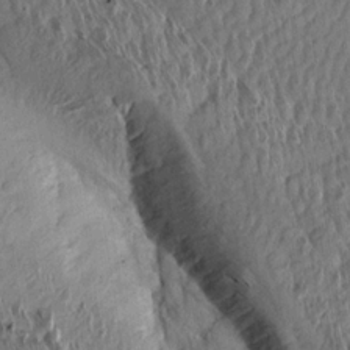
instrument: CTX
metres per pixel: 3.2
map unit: Aa
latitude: 13.8772
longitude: -144.4790
